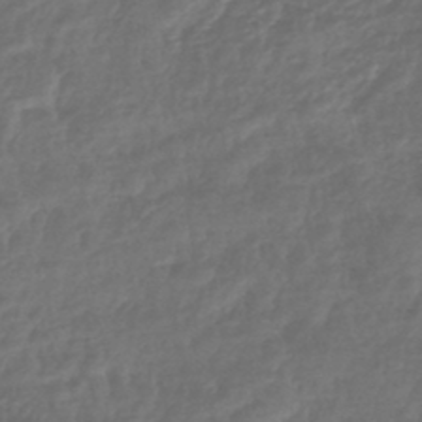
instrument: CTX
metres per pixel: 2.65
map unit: eHb
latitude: -43.6910
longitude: 82.1417
